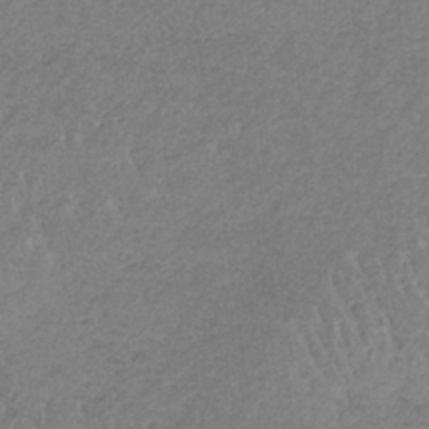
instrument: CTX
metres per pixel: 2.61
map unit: HNb
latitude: -34.6896
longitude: 58.6707
